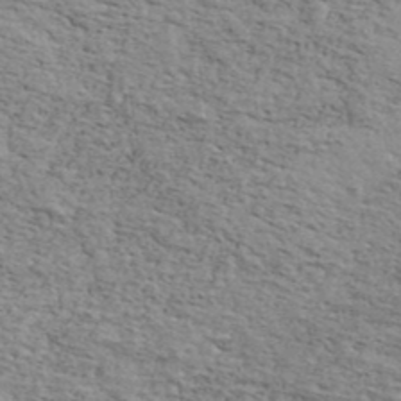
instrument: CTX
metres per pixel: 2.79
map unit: Ave
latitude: 41.7260
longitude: -110.0822
